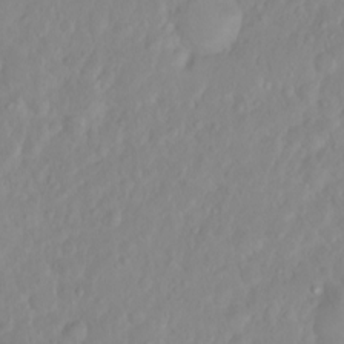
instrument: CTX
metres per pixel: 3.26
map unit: eHh
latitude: 1.3103
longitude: -55.7261
